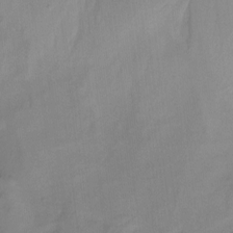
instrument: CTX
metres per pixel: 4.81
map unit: Nhu
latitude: -14.0850
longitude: -54.7057
